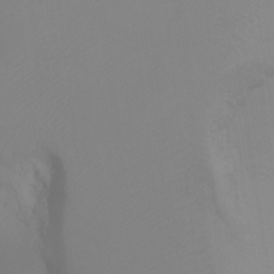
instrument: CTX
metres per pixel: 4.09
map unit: Ht
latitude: -8.0094
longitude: -33.2915
